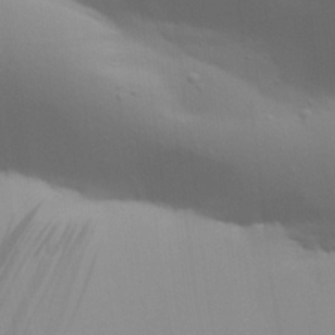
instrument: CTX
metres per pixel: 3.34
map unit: Aa
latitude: 30.9325
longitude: -133.2726
